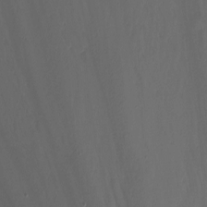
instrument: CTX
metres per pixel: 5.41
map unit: Nhu
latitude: -11.6155
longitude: -47.1970
